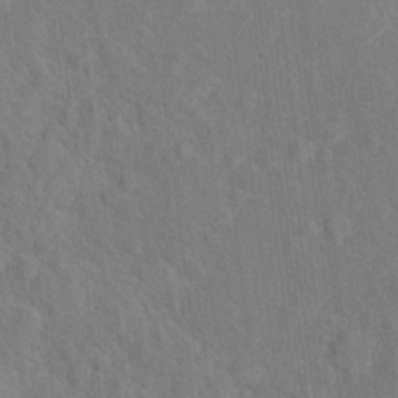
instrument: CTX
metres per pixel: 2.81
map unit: Ht
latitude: 15.6883
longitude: -41.3481
